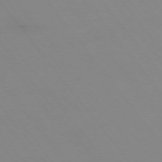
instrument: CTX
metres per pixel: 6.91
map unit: Hpe
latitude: -75.1809
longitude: 3.2753
